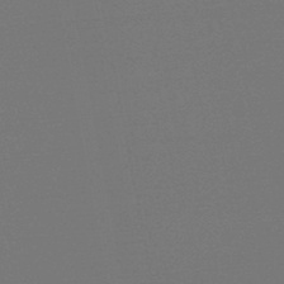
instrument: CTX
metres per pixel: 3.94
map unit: HNb
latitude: -47.1620
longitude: -44.0633
